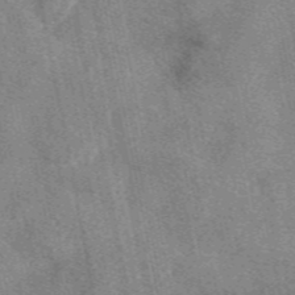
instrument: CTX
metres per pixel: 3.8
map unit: eAb
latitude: 47.6505
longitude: 121.7477
